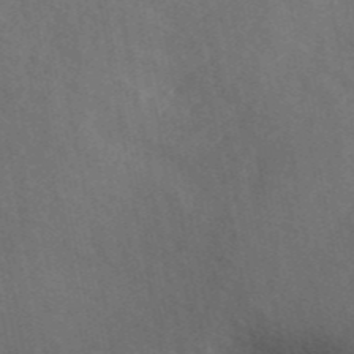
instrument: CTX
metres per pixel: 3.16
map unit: ANa
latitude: 44.5923
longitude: 47.2565
